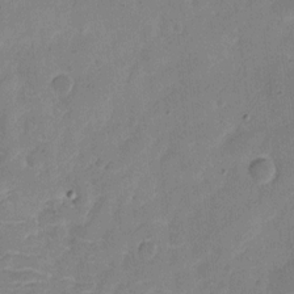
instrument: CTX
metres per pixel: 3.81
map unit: eHh
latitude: 6.8380
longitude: -66.9324
